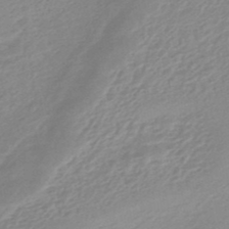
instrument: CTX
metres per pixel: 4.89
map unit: eHb
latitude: -45.2187
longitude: 89.6155
